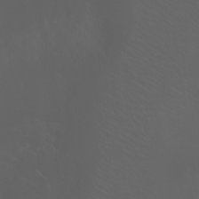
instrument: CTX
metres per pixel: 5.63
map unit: Nhu
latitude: -7.4832
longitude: -74.1200
